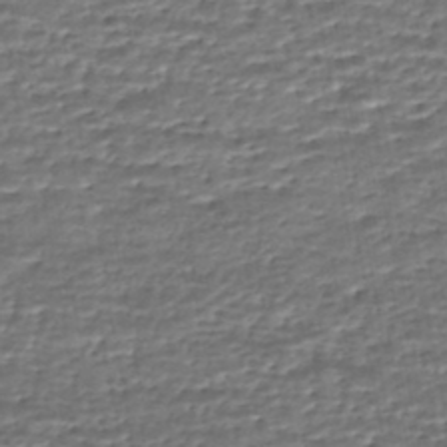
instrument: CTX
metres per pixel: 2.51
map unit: HNhu
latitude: -46.3684
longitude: 105.6155
